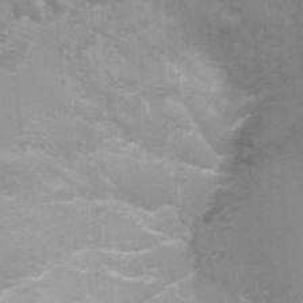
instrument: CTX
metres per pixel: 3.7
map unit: Nhu
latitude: 0.9135
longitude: -17.9339
